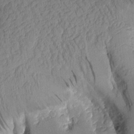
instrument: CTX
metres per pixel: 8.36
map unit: Aa
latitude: 9.4238
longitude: -127.7261
